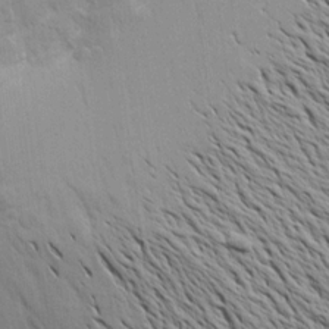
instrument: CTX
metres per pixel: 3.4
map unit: Aa
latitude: 16.2145
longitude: -147.3482
